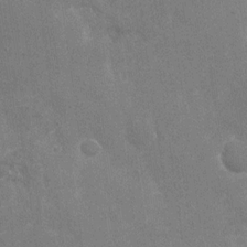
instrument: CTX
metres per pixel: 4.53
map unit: Nhu
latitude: -27.6532
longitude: -78.5357
